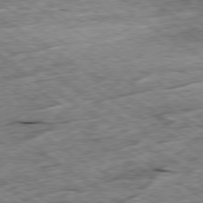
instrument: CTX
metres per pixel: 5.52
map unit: Ap
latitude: -79.6533
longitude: -86.7435
